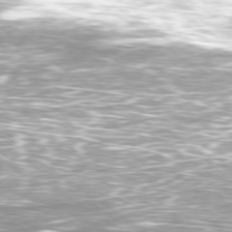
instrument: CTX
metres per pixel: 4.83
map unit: Ap
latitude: -79.7477
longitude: -66.8946
